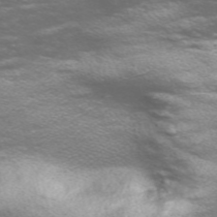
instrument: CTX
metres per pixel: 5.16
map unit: Nve
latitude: -58.8596
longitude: 57.0675
